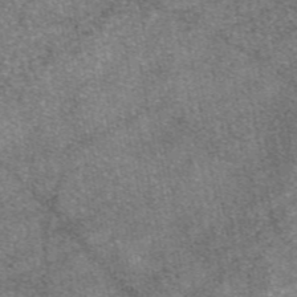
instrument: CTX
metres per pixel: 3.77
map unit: eAb
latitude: 47.2159
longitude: 107.1998
